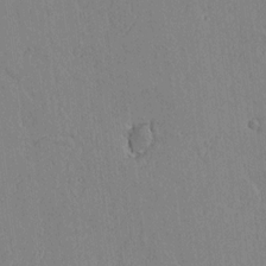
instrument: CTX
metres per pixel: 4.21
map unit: lAvf
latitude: 14.4790
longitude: -125.4993
